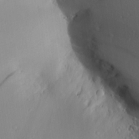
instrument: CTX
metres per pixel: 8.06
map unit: Aa
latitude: 25.5749
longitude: -136.7813
